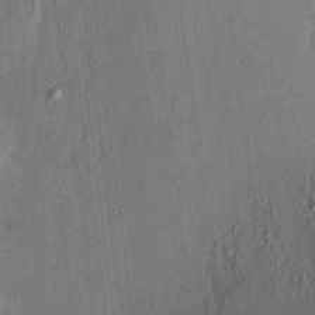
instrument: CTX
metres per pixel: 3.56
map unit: HNhu
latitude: 7.6316
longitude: 12.8030
